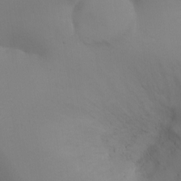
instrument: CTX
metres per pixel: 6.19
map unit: Ht
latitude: -16.5952
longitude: -42.2523
